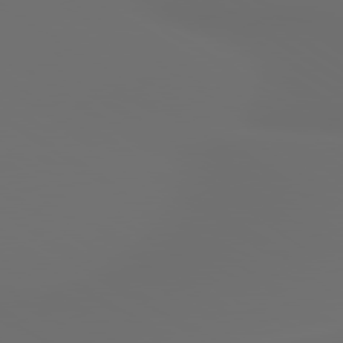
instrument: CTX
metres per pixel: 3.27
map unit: lApd
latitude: 79.9528
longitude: 176.0094
